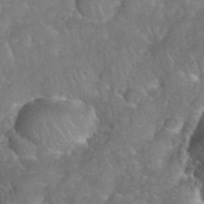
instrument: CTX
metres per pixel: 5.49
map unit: eHh
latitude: 39.7827
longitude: -58.4223
